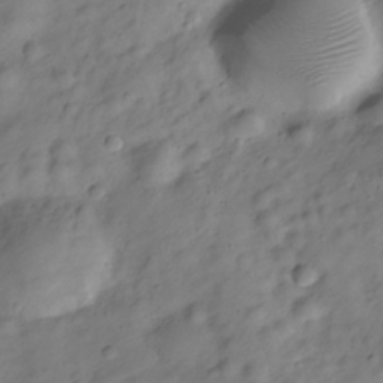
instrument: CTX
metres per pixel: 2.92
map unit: Hve
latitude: -28.9731
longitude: 93.4076
